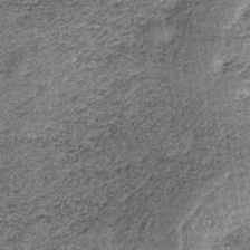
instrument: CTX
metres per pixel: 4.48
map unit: lHb
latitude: -37.6721
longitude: 66.6141
